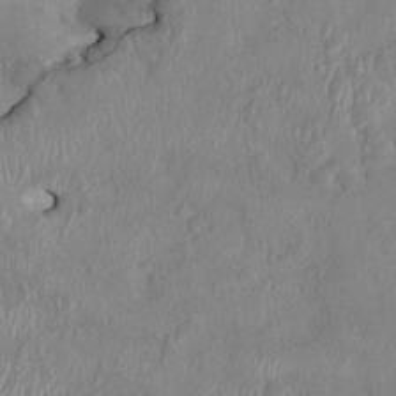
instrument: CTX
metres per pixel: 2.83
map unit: HNhu
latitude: 4.3089
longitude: -6.2145
